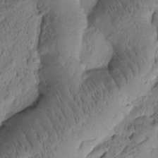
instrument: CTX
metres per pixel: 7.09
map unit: Htu
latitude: -2.4251
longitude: 171.5777
